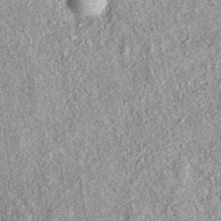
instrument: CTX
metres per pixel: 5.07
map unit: eAb
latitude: 38.9703
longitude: 108.0850
